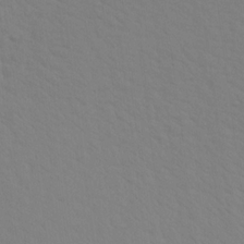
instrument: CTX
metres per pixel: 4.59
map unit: Aa
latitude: 18.5545
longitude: -145.1214
